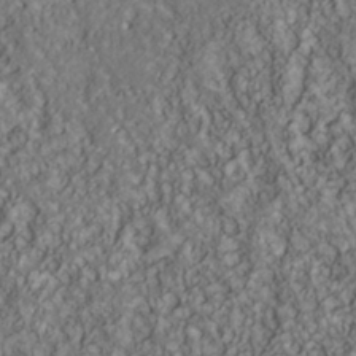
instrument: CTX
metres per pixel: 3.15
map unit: Nhu
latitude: -40.9919
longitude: -83.8961
